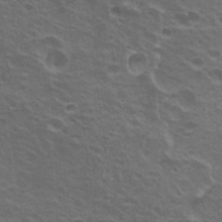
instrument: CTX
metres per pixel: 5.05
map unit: Nhu
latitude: 20.8758
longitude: -31.1026
